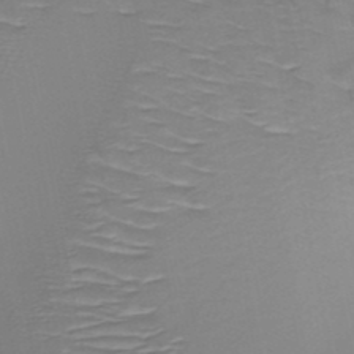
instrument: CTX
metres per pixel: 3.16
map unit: HNb
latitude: -49.9367
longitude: -47.0459
